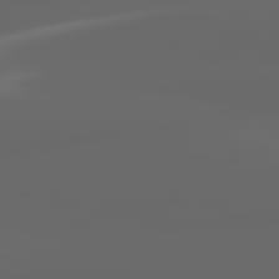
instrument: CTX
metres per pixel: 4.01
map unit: lApd
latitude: 82.1011
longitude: -168.9514
